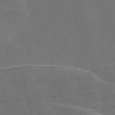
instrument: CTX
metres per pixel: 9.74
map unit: Nve
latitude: -58.3306
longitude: 64.5952
